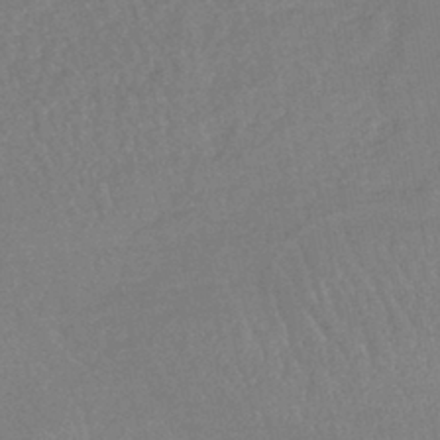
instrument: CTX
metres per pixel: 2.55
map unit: lHb
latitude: -43.0864
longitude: 73.8233
